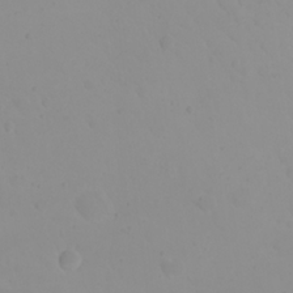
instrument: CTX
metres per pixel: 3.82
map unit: eHh
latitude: 21.4427
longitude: -63.8773
